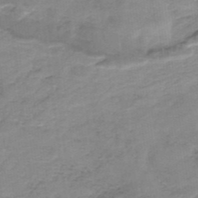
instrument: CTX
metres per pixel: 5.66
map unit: HNb
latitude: -34.5952
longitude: 59.8233
